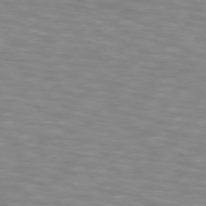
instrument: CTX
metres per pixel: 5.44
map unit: lApd
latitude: 74.0822
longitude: -53.5371
